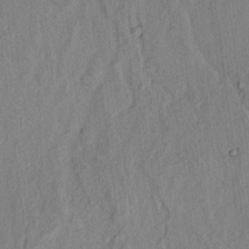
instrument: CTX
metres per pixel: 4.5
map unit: lAvf
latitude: 7.4804
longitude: 165.0298
